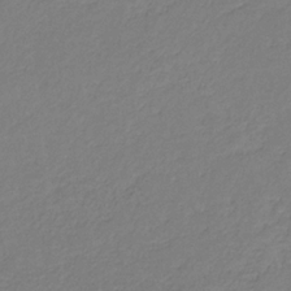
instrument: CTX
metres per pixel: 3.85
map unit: eHb
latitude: -30.5196
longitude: 64.0094
